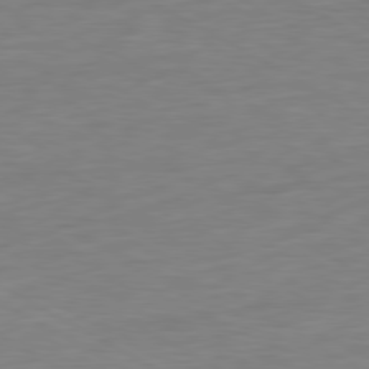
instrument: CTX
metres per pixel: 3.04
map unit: Ap
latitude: -80.5574
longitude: -62.2901
